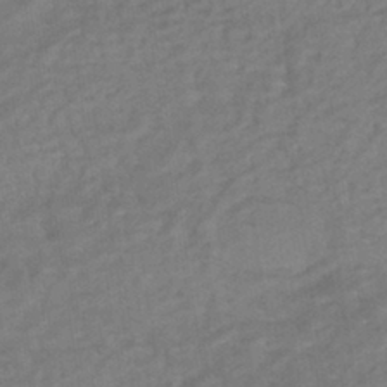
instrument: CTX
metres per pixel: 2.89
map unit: HNhu
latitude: -42.8219
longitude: 101.7288
